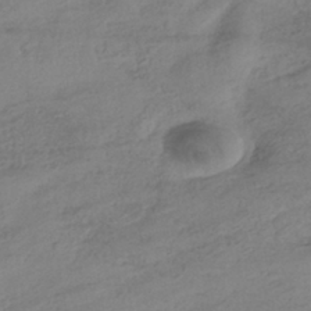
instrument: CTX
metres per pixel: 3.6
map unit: HNhu
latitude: -40.9919
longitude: 99.2187
